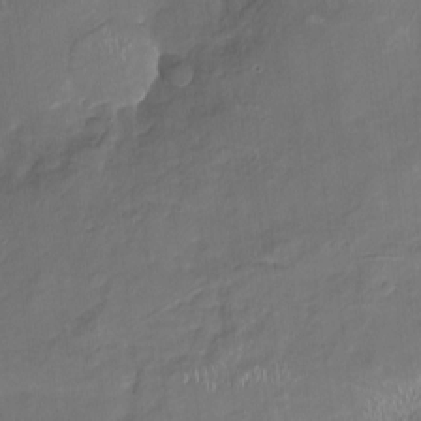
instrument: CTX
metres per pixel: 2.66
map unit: Nhu
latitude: -17.0676
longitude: -57.4993
